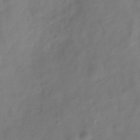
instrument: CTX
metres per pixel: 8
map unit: Hve
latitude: -33.0298
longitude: 90.0661
